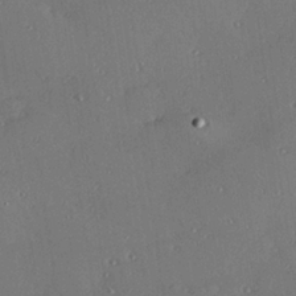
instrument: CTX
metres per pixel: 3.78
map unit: Hve
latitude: 26.9892
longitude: -91.3104
